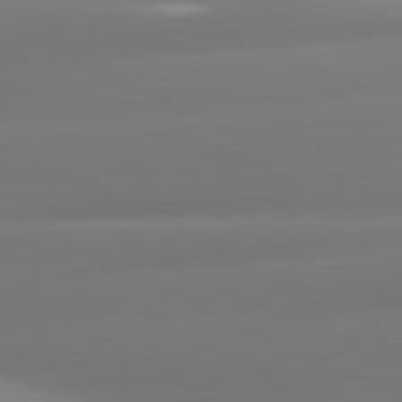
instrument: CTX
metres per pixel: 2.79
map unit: lApd
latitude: 80.8191
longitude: -160.0633
